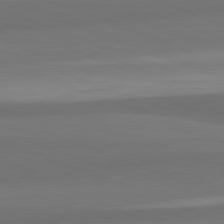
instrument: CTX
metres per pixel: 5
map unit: lApd
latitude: 82.2333
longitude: 176.4440
